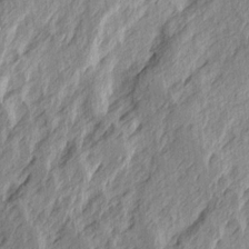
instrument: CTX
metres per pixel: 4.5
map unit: Ave
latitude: 15.5183
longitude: -137.4616
